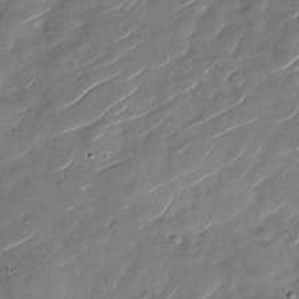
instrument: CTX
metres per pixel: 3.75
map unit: Nhu
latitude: -28.4251
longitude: -73.3482
